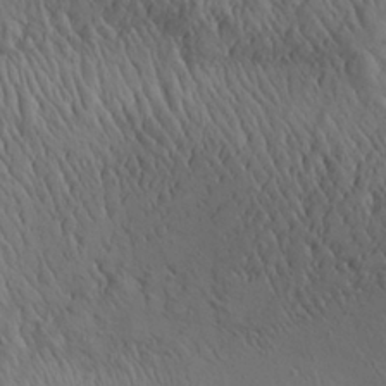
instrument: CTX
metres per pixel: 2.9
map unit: Aa
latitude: 26.5546
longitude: -141.4615
